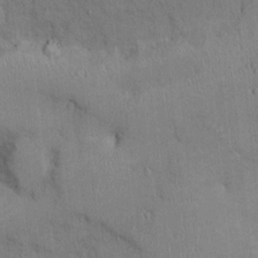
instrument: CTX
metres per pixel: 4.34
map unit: Ht
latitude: -3.1809
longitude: -14.7247
